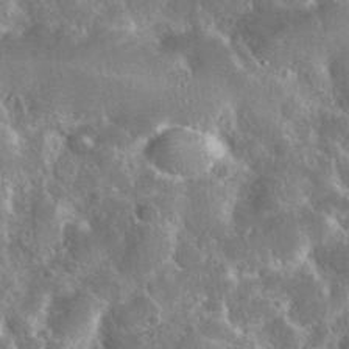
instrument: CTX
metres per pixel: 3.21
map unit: eHh
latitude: 36.8947
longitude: -60.8947
